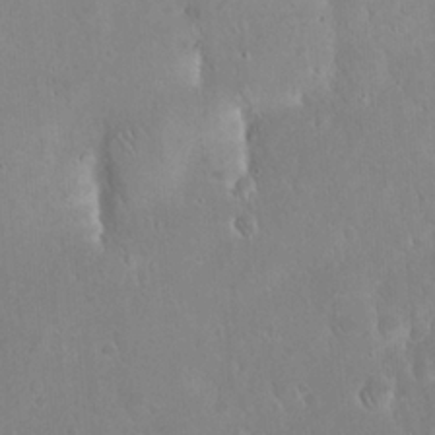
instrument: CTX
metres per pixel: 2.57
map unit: eHh
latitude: 22.4790
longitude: -58.2145
